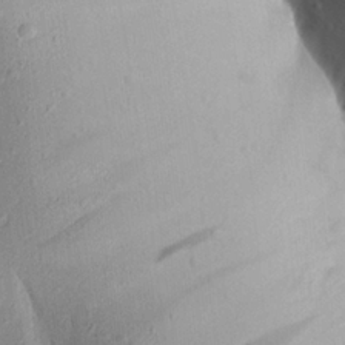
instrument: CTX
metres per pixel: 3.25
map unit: Aa
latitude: 19.5749
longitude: -148.6302
